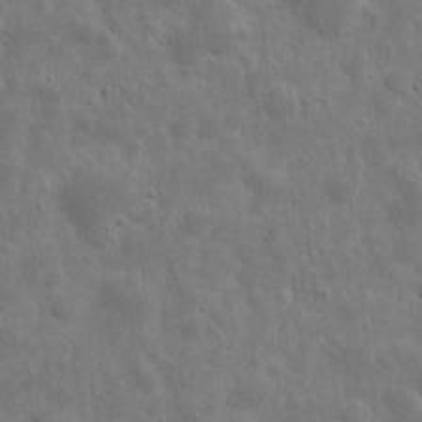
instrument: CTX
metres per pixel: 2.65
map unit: eHh
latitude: 10.1200
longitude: -73.1026
